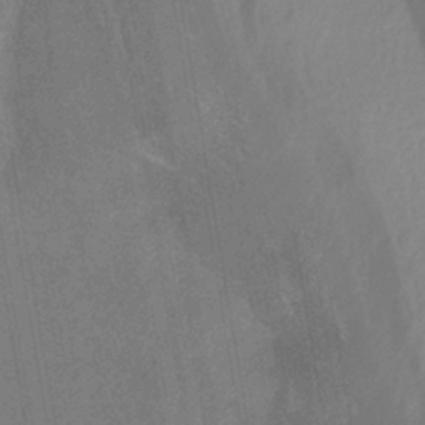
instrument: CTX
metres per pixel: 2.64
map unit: HNhu
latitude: -29.0864
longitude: 67.5021
